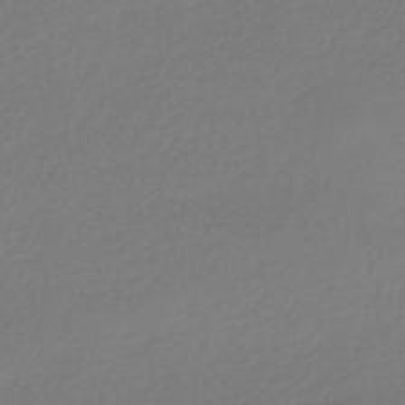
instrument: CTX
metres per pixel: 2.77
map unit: HNhu
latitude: -42.1227
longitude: 96.7652
